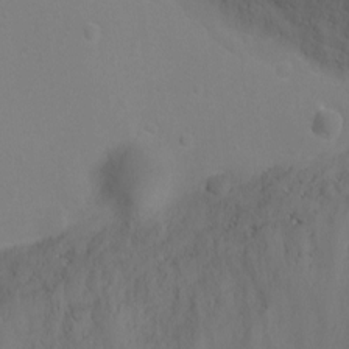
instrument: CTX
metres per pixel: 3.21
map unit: Ht
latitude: 1.2348
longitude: -20.7058
